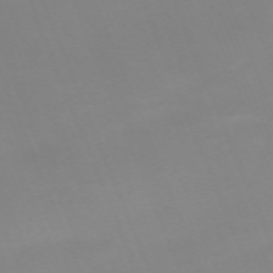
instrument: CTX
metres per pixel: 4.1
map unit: Nhu
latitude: -66.9919
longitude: 38.0850
